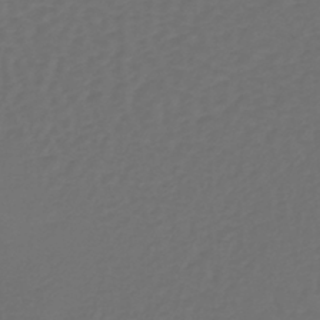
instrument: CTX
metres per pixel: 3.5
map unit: lHb
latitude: -39.6155
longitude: 63.2187
